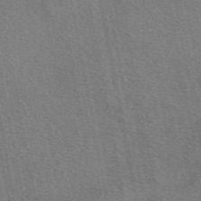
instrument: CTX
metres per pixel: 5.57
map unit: eAb
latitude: 49.0458
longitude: 115.9745
